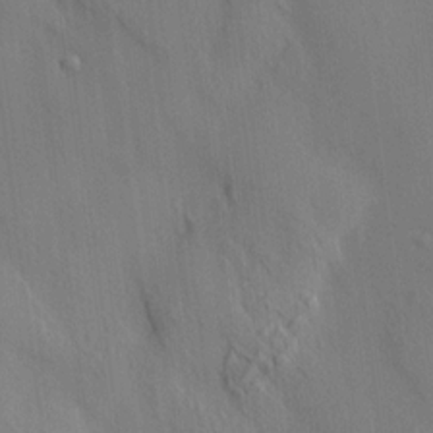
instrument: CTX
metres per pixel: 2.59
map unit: HNhu
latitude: 13.7450
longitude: 11.8422
